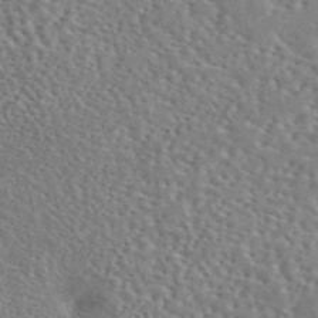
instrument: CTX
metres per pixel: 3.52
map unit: eAb
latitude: 45.2348
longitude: 111.3320
